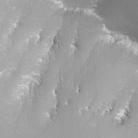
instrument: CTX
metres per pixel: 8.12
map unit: Nhu
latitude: -7.8233
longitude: -74.8002
